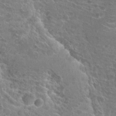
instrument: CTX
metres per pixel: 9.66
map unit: Hto
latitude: 23.3859
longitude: -39.9717
